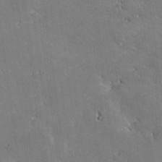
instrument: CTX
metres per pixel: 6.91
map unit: lHvf
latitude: 26.9136
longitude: 141.5588
